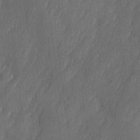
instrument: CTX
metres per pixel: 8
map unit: Ave
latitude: 10.1200
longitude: -105.5749
